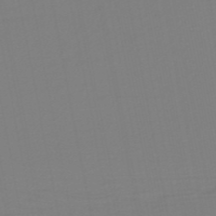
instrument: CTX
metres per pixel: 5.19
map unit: lHb
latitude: -38.1039
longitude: 55.7667
